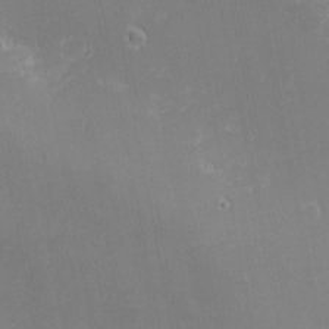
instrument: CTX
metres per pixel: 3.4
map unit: eHh
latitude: -2.2172
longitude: -81.3859
